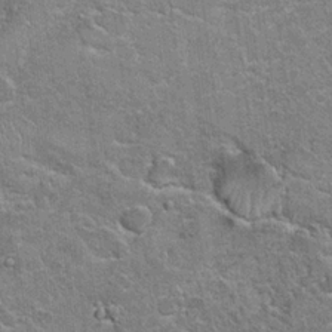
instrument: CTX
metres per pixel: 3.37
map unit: Hto
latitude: 19.5938
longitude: -49.2537
